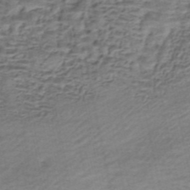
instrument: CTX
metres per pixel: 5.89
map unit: eHh
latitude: -43.1431
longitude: 120.0094
